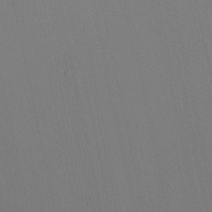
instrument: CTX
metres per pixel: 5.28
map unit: HNhu
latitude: 6.6679
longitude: 4.5573
